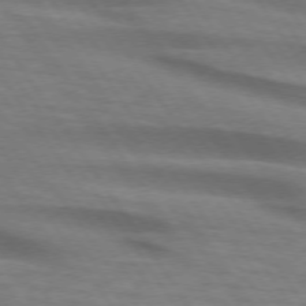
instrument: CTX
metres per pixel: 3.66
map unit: lApd
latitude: 74.1011
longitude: -76.1766
